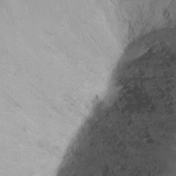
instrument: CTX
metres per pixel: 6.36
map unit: Ht
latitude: 5.7450
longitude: -30.3845
